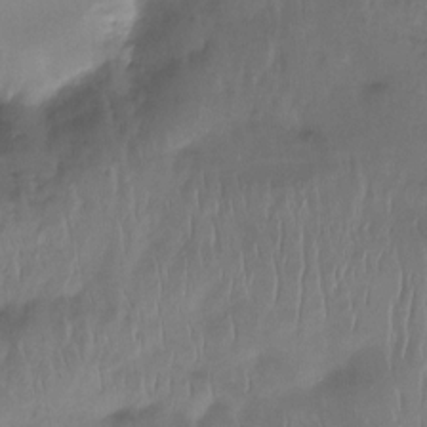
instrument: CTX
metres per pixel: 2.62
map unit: Htu
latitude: -15.1243
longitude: -45.6316
